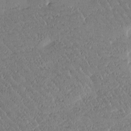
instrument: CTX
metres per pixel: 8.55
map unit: Htu
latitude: -1.9179
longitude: 176.0283
